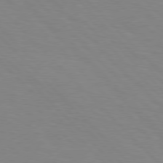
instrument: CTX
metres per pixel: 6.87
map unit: Hpe
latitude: 76.7435
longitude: -160.5357
